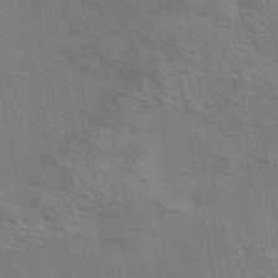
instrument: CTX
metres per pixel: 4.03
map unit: eAb
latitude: 43.0459
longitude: 107.6722
